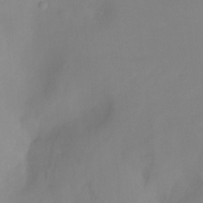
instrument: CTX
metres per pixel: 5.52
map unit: Ht
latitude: -17.2376
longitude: -46.4223
